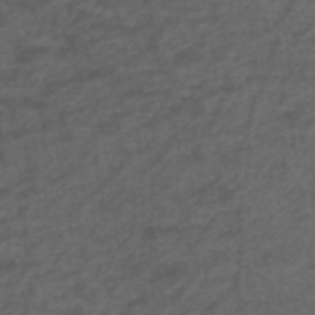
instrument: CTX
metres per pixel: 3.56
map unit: ANa
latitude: 39.3482
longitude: 23.1809
